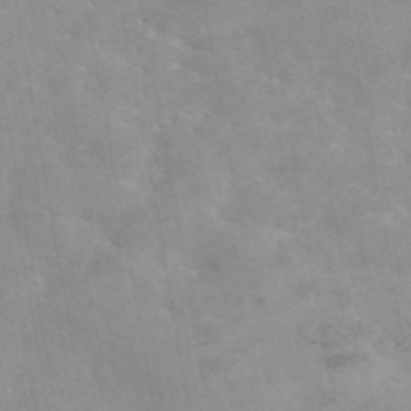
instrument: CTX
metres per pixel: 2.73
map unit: eAb
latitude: 45.3104
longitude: 124.8030
